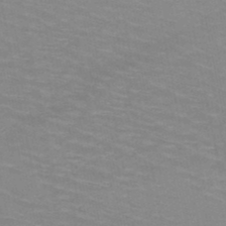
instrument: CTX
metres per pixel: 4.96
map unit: HNb
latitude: -47.9178
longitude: -46.7247
